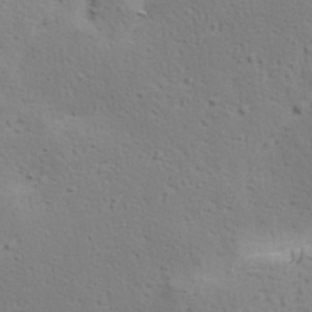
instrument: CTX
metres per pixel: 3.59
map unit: Hve
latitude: 23.6505
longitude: -97.7450
